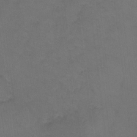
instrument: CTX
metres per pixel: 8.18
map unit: Hto
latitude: 3.5371
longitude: -32.4412
